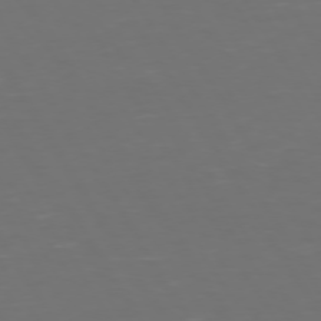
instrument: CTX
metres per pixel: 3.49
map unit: Hpe
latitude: 72.4601
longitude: -126.7624
